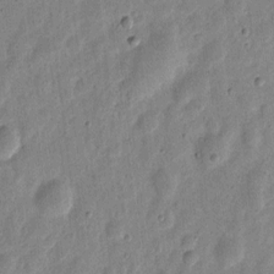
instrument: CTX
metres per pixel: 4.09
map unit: eHh
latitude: 7.7261
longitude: -71.5182
